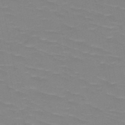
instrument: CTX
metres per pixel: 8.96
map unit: HNb
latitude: -48.9731
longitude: -49.1025
